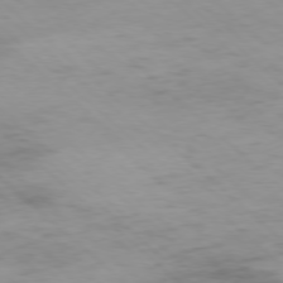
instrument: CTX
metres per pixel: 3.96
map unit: Ap
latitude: -77.8611
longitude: -90.3278
